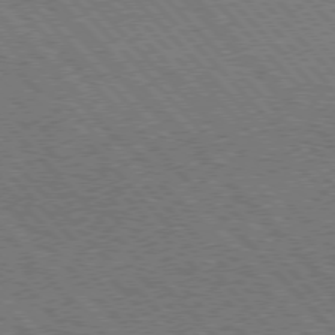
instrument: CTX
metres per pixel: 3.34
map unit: lApd
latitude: 75.9339
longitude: -85.2537
